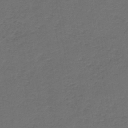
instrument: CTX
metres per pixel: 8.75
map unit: HNb
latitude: -43.9367
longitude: 49.8234
